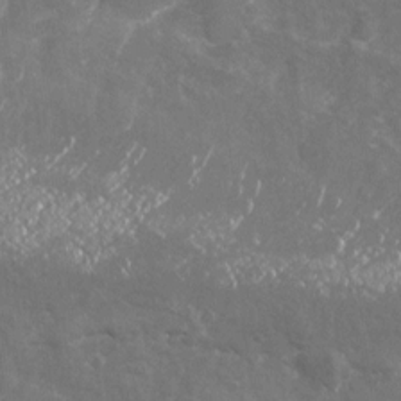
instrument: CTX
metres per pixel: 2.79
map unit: Nhu
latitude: -19.2565
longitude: -56.9513
